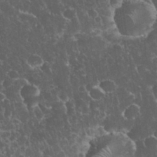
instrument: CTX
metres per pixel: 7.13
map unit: eHh
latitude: 33.6883
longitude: -64.6113
